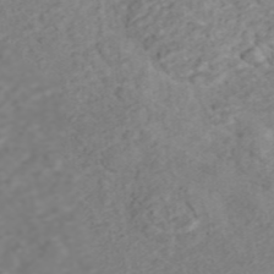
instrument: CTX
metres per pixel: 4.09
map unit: ANa
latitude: 45.3104
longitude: 22.3306
